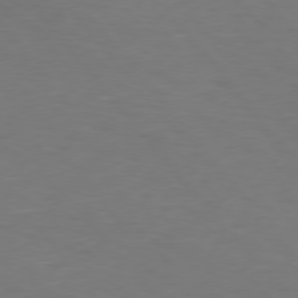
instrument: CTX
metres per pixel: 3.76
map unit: Hpe
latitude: 75.9150
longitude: -132.3467
